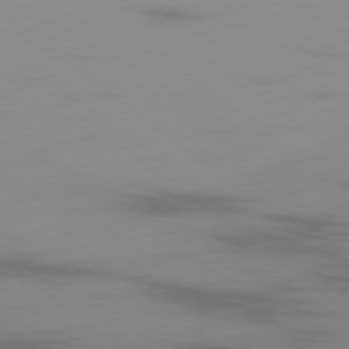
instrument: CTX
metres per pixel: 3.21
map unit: Ap
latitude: -78.1605
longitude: -94.7813
